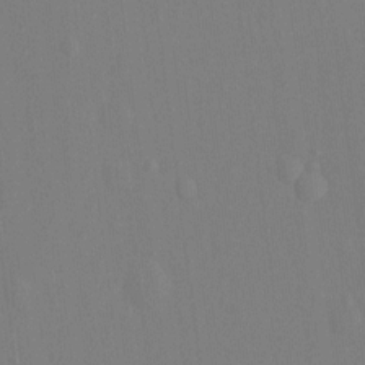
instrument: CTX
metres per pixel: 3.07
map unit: Hto
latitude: -12.6141
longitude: -39.4426
